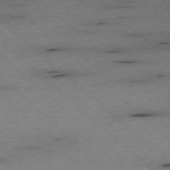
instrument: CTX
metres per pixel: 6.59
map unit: Ap
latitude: -77.4832
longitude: -86.1578
